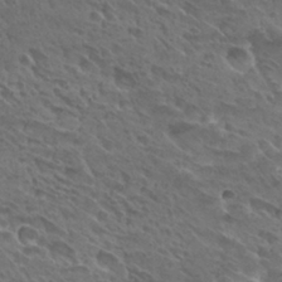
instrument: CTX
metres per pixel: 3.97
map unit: Hto
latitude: 28.5923
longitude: -39.7072
